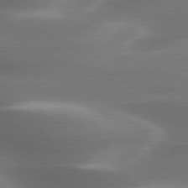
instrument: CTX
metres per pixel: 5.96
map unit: lApd
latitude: 79.6127
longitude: -117.4238
